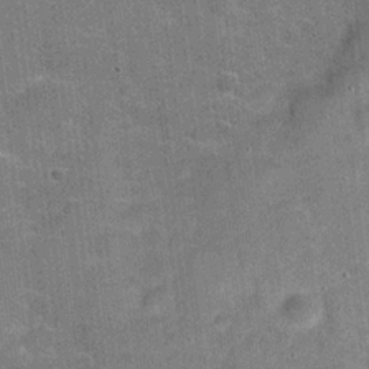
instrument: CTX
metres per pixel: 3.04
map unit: Hve
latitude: 18.6490
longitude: 152.0472
